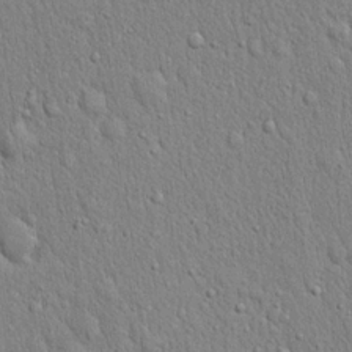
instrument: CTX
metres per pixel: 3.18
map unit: eHh
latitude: 19.4048
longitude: -61.3859
